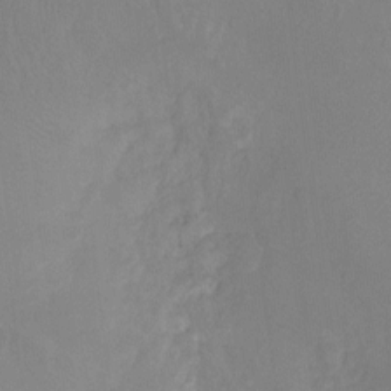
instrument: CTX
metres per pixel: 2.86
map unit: Ht
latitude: -9.5399
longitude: -34.5545
